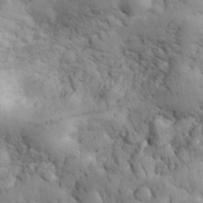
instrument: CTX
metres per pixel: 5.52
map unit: eHh
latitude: 32.0444
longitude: -68.2523
